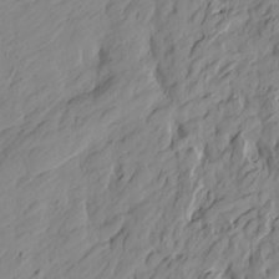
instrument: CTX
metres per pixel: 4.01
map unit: Htu
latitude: -1.1998
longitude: -174.9703
